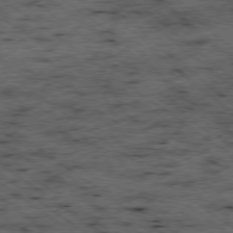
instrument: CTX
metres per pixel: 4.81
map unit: Ap
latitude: -78.9541
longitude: -52.0444
